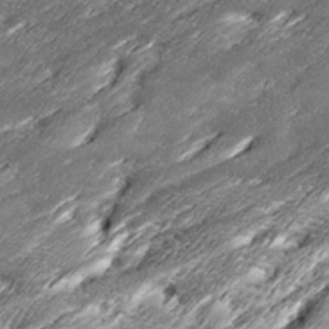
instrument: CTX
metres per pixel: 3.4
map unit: Ave
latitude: 16.2712
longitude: -136.9136
